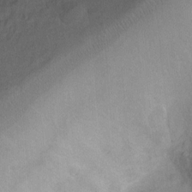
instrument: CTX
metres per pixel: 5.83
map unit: Ht
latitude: 2.4223
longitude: -29.0836
